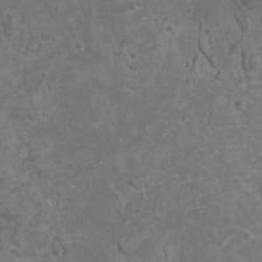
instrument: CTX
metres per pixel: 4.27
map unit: HNhu
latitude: -0.7086
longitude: 2.0283
